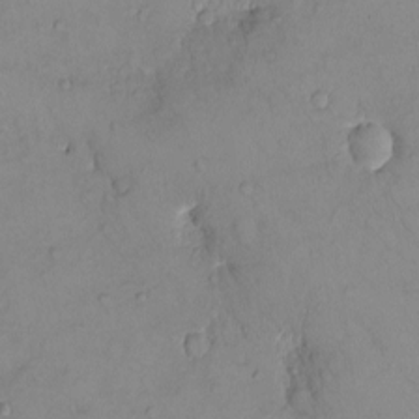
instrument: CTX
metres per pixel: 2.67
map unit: eHh
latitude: -10.1417
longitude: -65.9528
